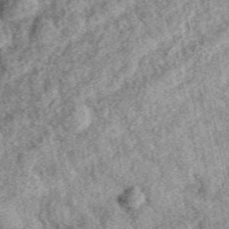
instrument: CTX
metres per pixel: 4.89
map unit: eAb
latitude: 39.0458
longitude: 109.8800
